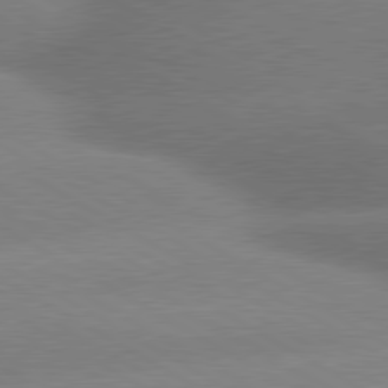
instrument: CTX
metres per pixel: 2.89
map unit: lApd
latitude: 80.0444
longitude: -155.8394
